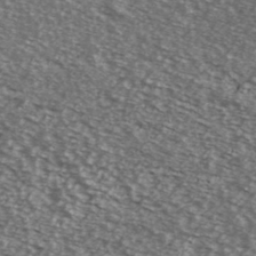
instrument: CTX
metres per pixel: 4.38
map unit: Ave
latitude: 39.2726
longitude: -108.6301
